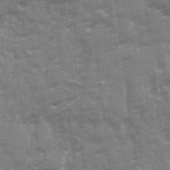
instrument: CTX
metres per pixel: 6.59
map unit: Ave
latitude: 20.8947
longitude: -133.5560
